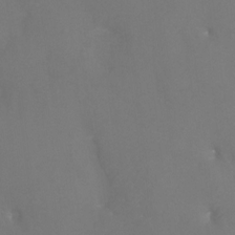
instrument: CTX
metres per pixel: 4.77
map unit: Htu
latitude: -7.3509
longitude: -33.4426
